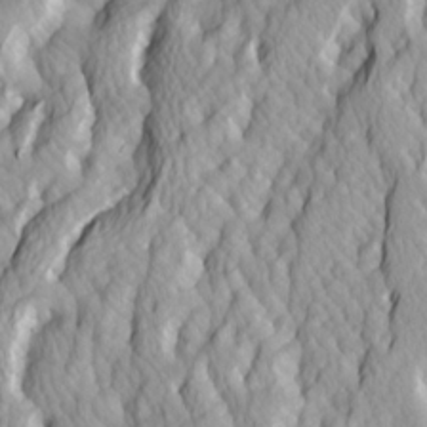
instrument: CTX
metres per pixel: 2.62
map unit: Ave
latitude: 14.5168
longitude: -132.3278
